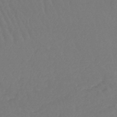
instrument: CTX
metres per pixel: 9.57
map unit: lHb
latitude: -45.2943
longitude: 69.1053
